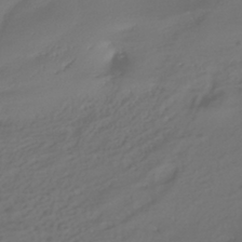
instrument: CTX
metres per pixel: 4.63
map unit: ANa
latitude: -39.4832
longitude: 96.5574
